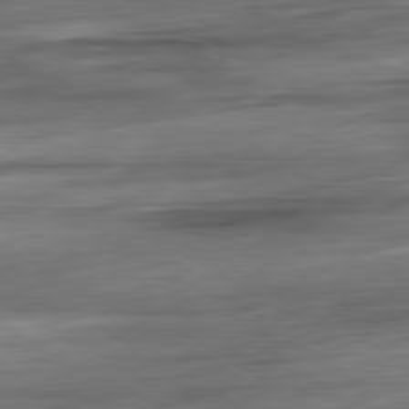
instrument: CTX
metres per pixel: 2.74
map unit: Ap
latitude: -80.7841
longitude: -68.6113
